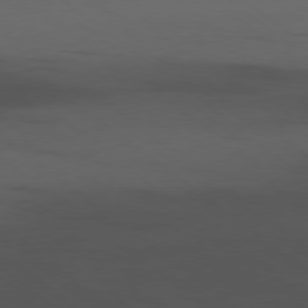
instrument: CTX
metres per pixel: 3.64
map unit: Hpe
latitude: -79.1431
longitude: -18.1200
